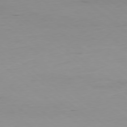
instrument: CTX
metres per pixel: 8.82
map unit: Hpe
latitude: -78.8030
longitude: 13.1998
